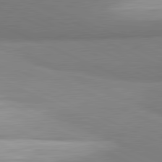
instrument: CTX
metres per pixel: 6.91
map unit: lApd
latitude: 81.6316
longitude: 161.6344
